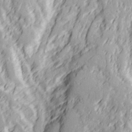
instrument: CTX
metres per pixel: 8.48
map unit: Ave
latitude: 22.4412
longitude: -132.5924
